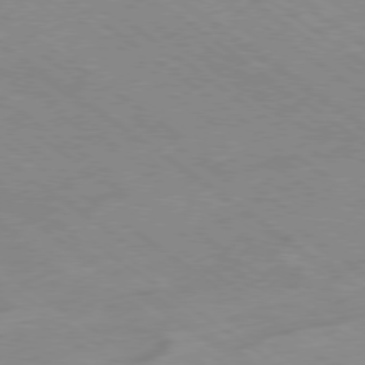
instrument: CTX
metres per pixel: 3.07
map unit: Hpe
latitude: -78.7652
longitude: -22.0633
